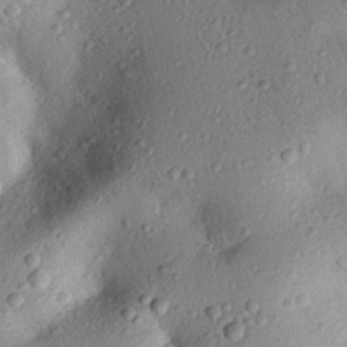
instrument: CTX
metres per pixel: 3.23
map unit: eHh
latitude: 25.2348
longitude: -76.8947
